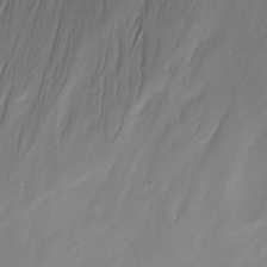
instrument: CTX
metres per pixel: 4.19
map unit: Ht
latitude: -12.9731
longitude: -45.2159
